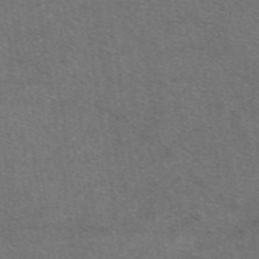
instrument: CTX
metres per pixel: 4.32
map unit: eAb
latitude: 48.4412
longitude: 115.1620
